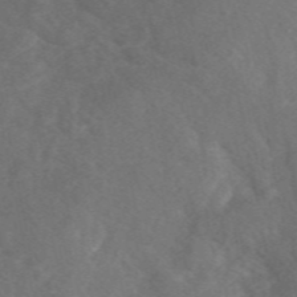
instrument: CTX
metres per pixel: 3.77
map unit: eAb
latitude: 49.5560
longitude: 118.6330
